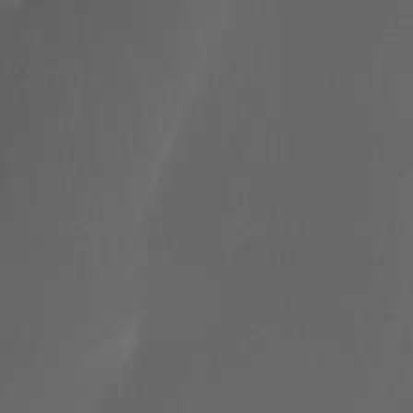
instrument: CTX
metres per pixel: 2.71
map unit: Nhu
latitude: -15.5399
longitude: -57.5749
